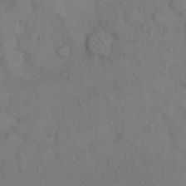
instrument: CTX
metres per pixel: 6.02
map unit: Hto
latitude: 11.3482
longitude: -61.3859
